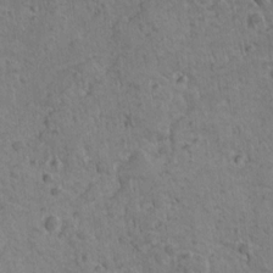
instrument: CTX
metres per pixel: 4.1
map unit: lAvf
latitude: -10.1039
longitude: -120.4979
